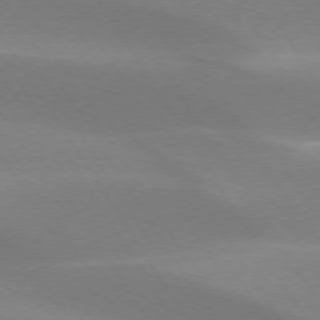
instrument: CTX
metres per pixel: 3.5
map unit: lApd
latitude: 73.7639
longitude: -49.5560
